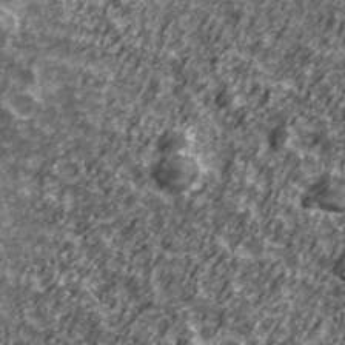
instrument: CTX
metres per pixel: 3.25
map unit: Ave
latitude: 41.7071
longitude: -113.9339
